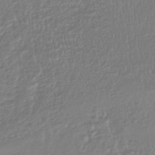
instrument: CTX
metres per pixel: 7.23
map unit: HNhu
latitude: -45.8611
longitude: 99.1242
